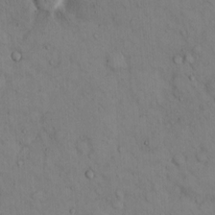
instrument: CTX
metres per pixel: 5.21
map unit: Hto
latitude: 13.3104
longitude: -59.4049
